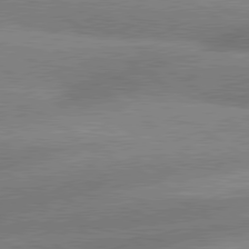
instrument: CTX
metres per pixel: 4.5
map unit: lApd
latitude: 80.1389
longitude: -161.5938
